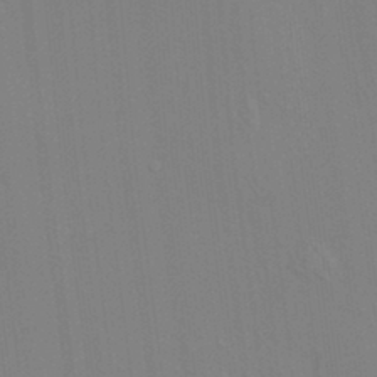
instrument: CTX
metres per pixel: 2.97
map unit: HNhu
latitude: 7.5182
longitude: 14.1606
